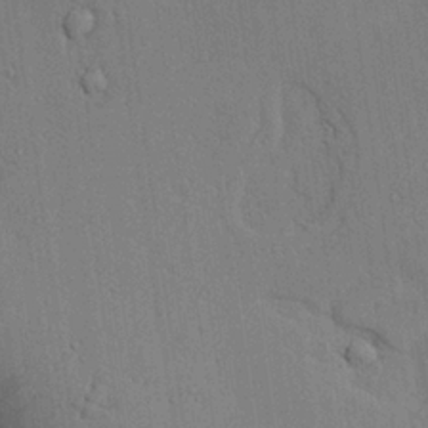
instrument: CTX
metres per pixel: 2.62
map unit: Aa
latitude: 24.7057
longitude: -136.9892
